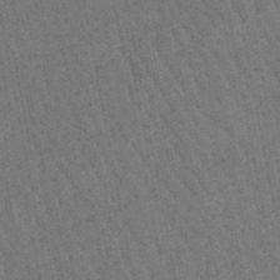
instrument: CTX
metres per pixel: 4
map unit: lHb
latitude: -47.4265
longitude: 76.8408
